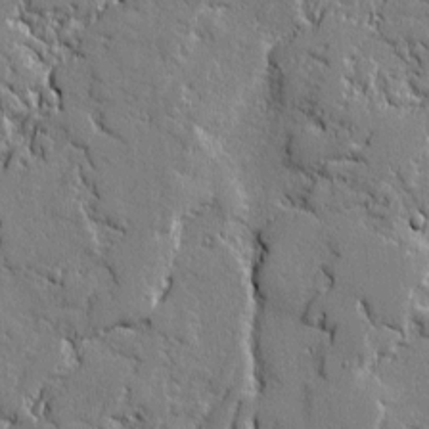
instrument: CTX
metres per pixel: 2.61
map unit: lAvf
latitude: -0.6708
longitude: -109.0269
